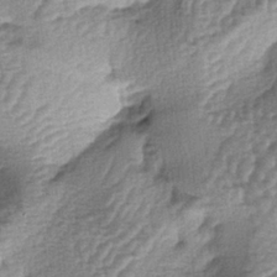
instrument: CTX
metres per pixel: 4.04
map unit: lAa
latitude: -4.4251
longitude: -128.1200
